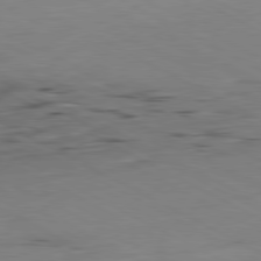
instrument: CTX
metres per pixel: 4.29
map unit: Ap
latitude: -80.9542
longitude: -92.8380
